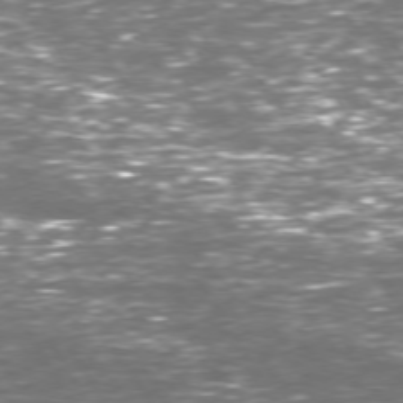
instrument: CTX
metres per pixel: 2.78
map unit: Hpe
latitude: 72.6302
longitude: -124.2522
